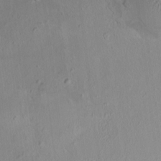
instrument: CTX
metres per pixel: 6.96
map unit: HNhu
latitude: 5.9528
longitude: 10.3495
